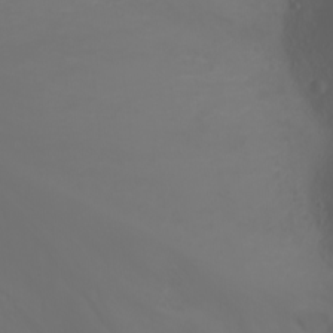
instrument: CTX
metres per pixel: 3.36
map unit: Nhu
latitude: -1.6533
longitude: -75.2537
